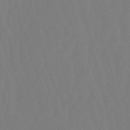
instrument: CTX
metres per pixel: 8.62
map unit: eHb
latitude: -50.8597
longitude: 75.5211
